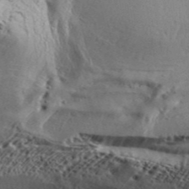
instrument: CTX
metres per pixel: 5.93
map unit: Aa
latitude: 32.8947
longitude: -136.1578
